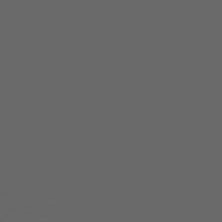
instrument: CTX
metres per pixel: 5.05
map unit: Hpe
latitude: 75.2915
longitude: -127.8772
